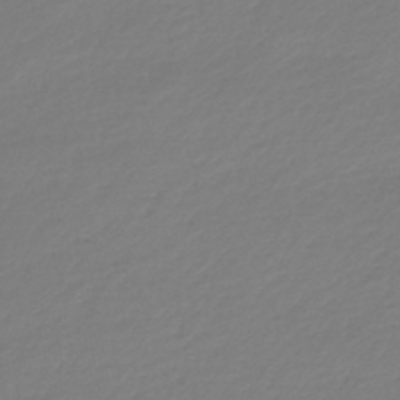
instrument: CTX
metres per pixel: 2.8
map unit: lHb
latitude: -46.9730
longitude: 62.8975
